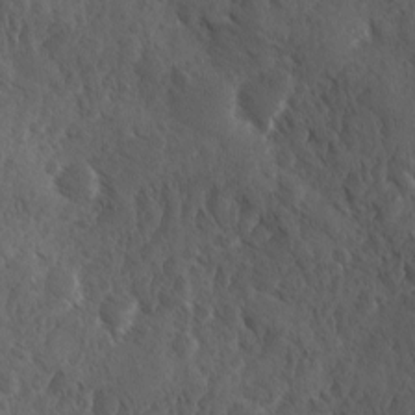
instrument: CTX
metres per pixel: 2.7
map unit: Ave
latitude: -10.0094
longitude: -119.2537
